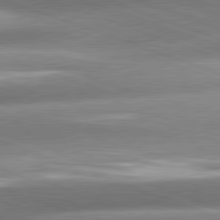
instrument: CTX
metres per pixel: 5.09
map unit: lApd
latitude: 81.3104
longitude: -158.9136
